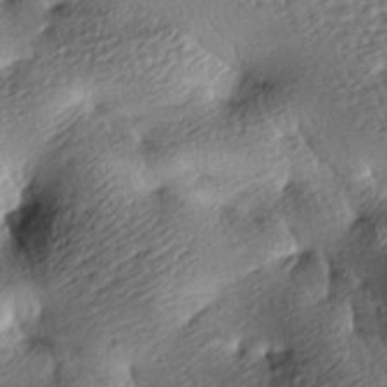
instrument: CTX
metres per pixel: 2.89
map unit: lAa
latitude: -9.3132
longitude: -126.4223
